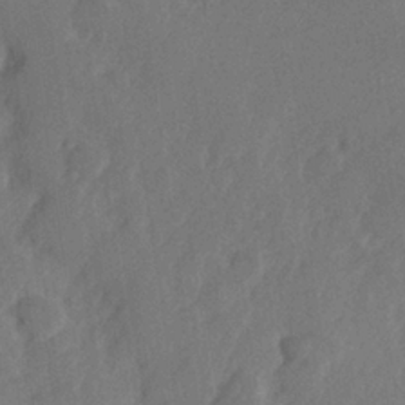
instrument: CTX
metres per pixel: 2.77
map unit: Hve
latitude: 25.5371
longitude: 144.9920
